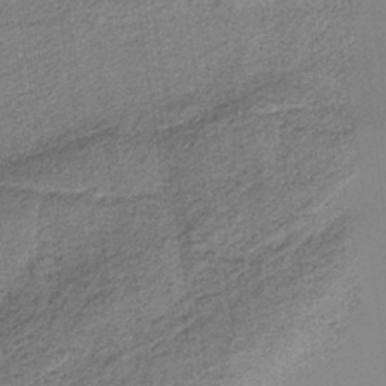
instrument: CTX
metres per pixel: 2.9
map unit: HNb
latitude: -36.1039
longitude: 54.3873
